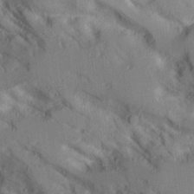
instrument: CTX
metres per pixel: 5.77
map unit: Aa
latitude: 11.8772
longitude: -125.8205
